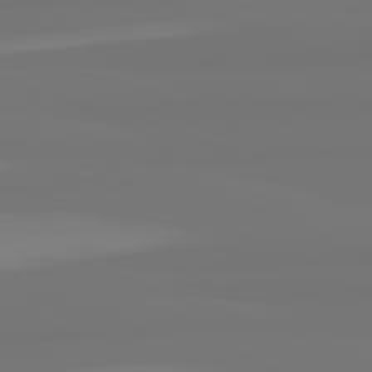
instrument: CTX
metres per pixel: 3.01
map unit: lApd
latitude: 82.3656
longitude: -178.0633
